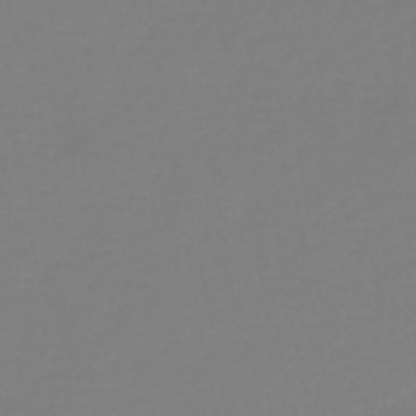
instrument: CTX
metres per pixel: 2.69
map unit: HNb
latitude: -46.2550
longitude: 54.5574
